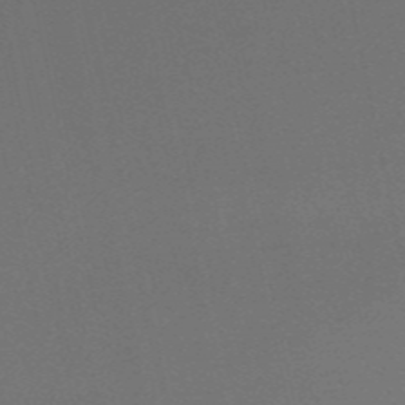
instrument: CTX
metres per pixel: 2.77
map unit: HNb
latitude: -55.0109
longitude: -43.3671
